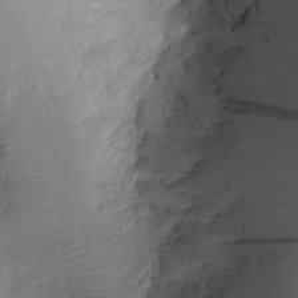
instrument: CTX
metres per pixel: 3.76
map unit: Nve
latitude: -7.0108
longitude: 174.8596
